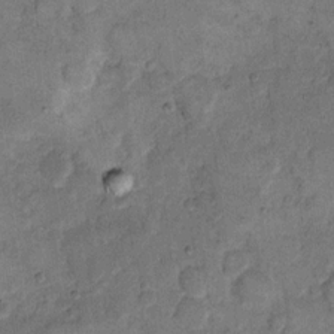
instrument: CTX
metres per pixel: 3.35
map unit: eHh
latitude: 13.0459
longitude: -65.2915
